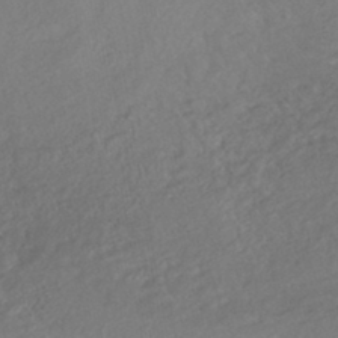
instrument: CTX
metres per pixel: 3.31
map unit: HNhu
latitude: -43.3698
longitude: 103.1242
